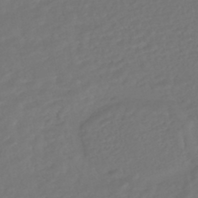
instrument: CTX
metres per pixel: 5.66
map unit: HNhu
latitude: -45.8989
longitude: 103.4832
